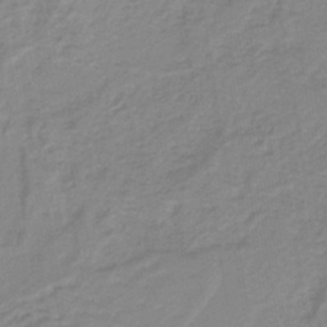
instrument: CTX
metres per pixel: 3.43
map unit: lHb
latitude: -40.6140
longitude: 52.2739
